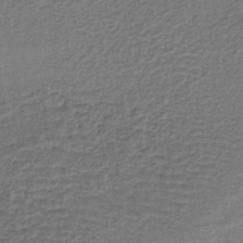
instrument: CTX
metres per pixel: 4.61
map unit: lHb
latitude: -38.4629
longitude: 60.2362
